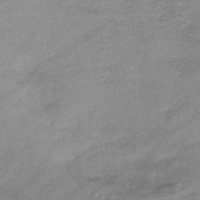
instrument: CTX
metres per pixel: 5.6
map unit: eHb
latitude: -44.1039
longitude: 85.2376
